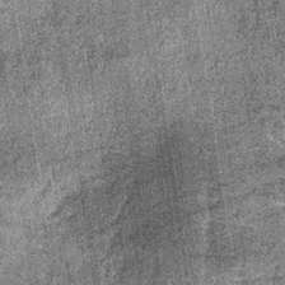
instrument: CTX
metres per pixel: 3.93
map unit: lHb
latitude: -36.2550
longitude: 64.2929
